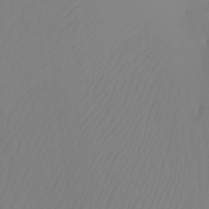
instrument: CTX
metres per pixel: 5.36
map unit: Htu
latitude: -12.5952
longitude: -47.7828
